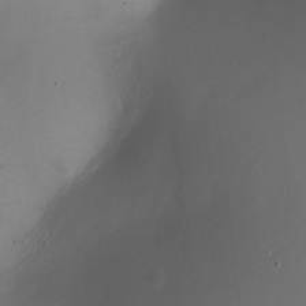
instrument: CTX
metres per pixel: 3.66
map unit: Nhe
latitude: -19.9367
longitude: 144.8219
